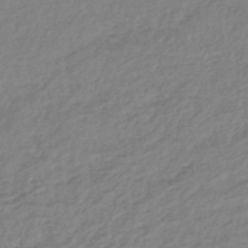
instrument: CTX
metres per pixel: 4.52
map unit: lHb
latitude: -42.7274
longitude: 69.3698
